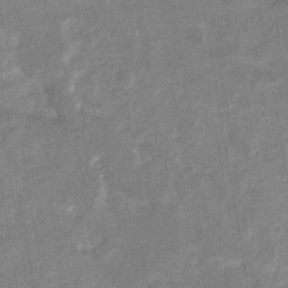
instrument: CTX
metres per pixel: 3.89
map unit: eHb
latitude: -34.8030
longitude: 74.5385
